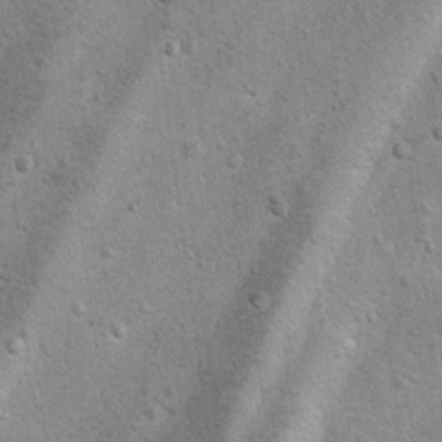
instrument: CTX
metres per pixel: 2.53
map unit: Hto
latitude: 11.3860
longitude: -36.1200
